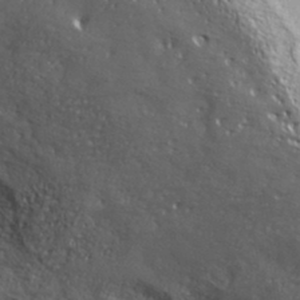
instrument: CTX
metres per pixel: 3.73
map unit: ANa
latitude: 38.5357
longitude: -91.9150
